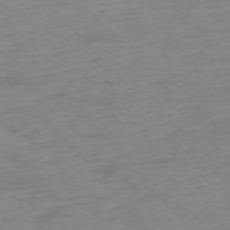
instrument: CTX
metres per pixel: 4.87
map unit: Ap
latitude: -76.1606
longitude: -65.1214
